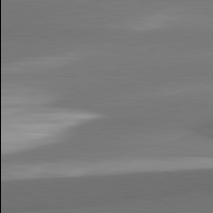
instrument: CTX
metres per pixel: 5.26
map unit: lApd
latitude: 81.6694
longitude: 154.0094
